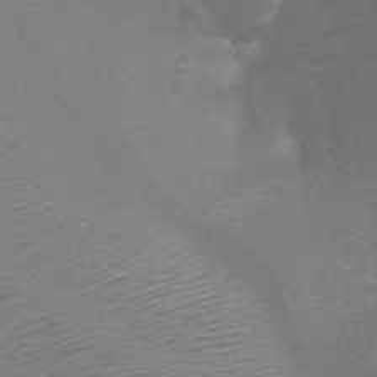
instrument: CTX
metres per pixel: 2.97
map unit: Nhu
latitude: -7.6533
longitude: -91.8583
